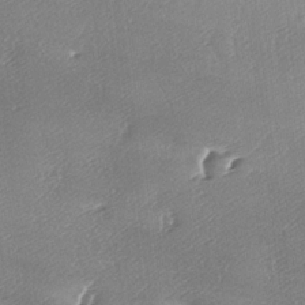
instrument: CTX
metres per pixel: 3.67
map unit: lAa
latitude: -6.2361
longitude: -124.6302
